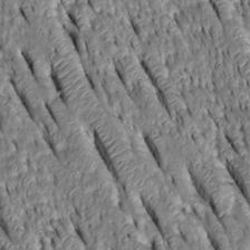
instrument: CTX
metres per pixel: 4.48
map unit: Htu
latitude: -1.0298
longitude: 148.9164
